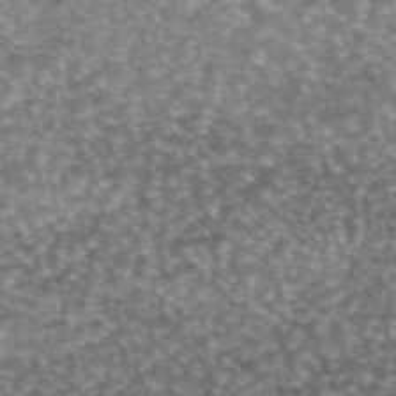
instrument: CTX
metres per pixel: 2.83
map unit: eAb
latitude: 45.3292
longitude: 104.3873
